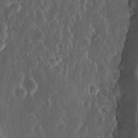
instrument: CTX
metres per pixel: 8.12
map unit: lHvf
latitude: 18.7057
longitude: -116.4979
